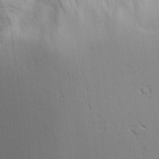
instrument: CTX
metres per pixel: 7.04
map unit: Aa
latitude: 18.5356
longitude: -125.4993
